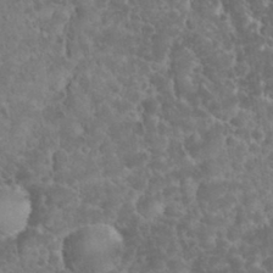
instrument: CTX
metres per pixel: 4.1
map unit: eHh
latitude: 32.8380
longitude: -64.3467
